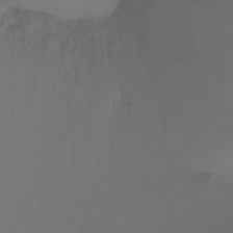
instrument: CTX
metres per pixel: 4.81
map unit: Ht
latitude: -8.0283
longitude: -38.1956
